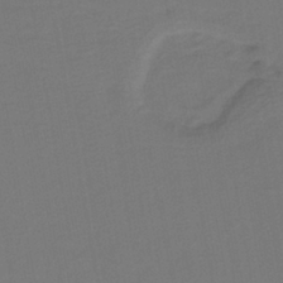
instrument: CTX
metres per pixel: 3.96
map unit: lHb
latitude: -38.2173
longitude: 56.5385
